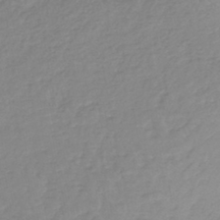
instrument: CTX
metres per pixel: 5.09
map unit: lHb
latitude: -44.1984
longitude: 70.2551
